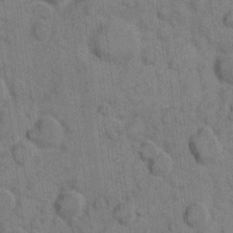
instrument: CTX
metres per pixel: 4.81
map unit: eHh
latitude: 9.6883
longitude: -66.0633
